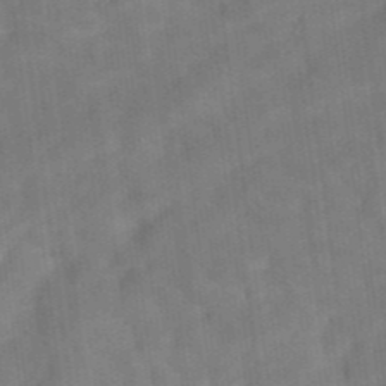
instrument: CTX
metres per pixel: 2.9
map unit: eAb
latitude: 34.6301
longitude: 109.4832
